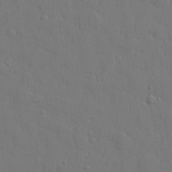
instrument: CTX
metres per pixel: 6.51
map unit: lHvf
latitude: 23.4615
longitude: 141.8422
